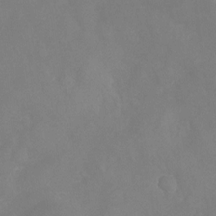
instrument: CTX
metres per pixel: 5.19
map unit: Nhu
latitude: -23.8800
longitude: -57.2914
